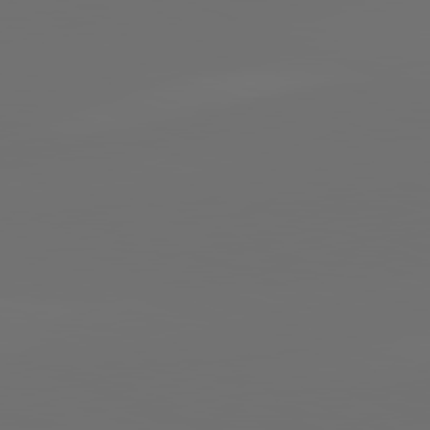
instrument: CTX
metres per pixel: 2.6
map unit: lApd
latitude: 82.1388
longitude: -160.3278
